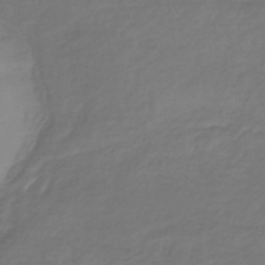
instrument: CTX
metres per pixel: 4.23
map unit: lHb
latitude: -38.5952
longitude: 72.3306
